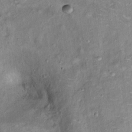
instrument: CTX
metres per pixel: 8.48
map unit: Ht
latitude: 14.2523
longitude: -40.7813
